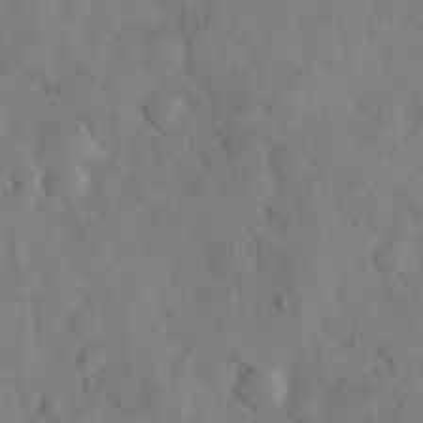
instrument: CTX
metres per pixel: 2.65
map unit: eHh
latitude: 33.0270
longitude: -68.8947
